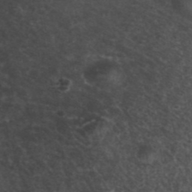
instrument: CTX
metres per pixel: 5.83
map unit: ANa
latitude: 41.5938
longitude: 53.8422
